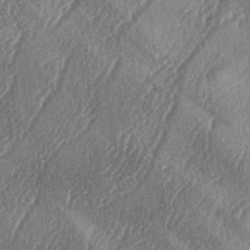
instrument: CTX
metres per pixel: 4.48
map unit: lAa
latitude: -4.7085
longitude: -126.3278
